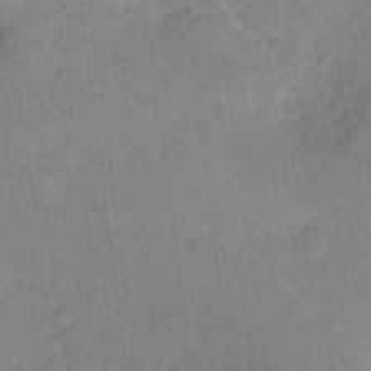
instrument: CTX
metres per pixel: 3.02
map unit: eHh
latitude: 11.9528
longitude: -62.4412
